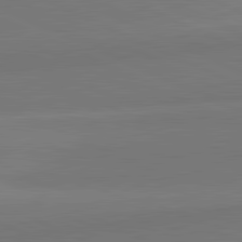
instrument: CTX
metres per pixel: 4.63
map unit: lApd
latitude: 81.9150
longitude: 151.3699
